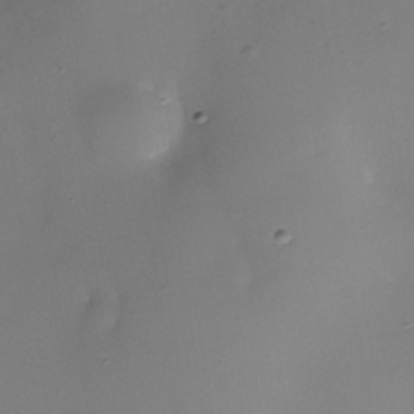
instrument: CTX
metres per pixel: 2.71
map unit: Nhe
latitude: -35.4643
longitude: -118.0444
